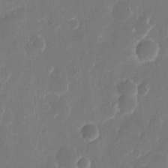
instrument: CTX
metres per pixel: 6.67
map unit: eHh
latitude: 10.5735
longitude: -70.6868
